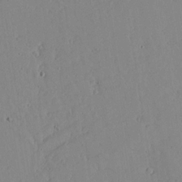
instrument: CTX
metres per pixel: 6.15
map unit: lAvf
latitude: 16.6679
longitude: -126.1011
